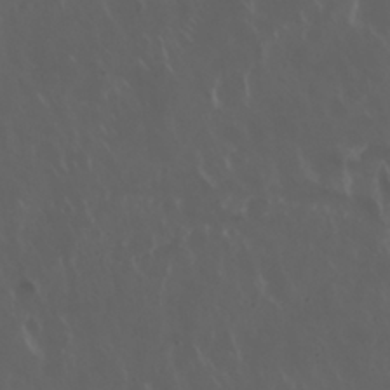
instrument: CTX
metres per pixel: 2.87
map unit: Nhu
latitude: 30.1578
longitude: -58.9892
